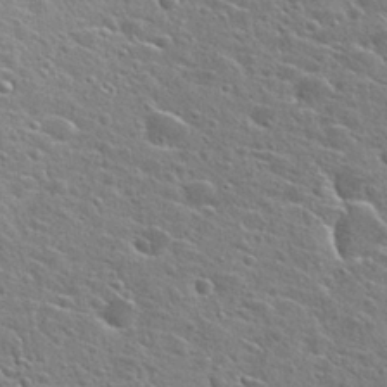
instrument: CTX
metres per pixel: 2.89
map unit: Hto
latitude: 24.5923
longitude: -44.6679
